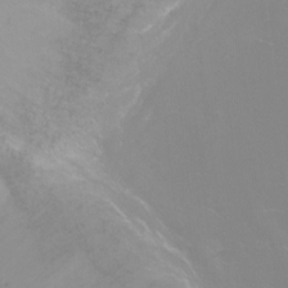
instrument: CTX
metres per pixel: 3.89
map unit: Ht
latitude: -5.4454
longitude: -28.0444
